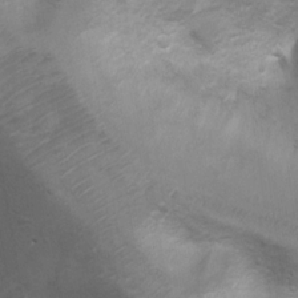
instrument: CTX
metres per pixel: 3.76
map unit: Ht
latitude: 3.4804
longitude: -28.5546
